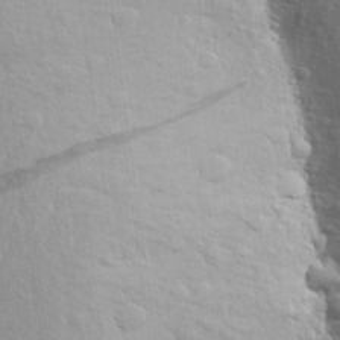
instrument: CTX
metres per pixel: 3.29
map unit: Aa
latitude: 24.2522
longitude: -147.0459
